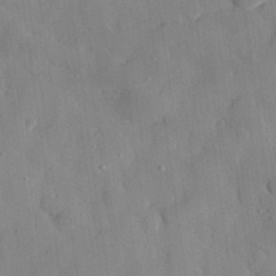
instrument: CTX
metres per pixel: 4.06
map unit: eHh
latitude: 28.8569
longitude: -78.1011
